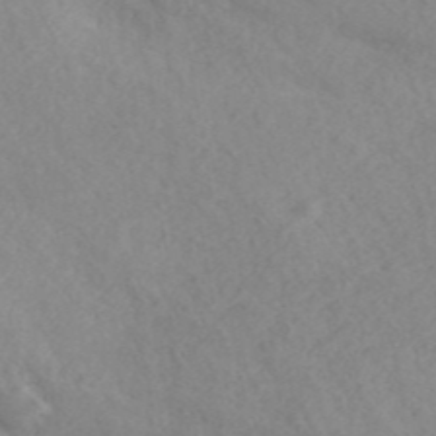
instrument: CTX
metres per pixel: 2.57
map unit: ANa
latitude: 42.8947
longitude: 27.3887
